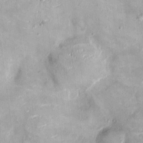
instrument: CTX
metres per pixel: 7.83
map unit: Ht
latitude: -5.0486
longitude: -14.3279
